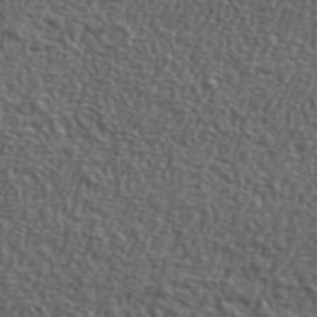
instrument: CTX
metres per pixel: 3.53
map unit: lHvf
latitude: 41.9150
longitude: -88.3279
